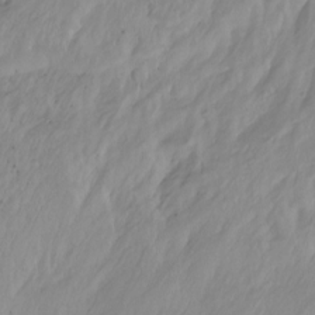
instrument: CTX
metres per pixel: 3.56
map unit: Nhu
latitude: -12.8030
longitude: -63.9150
